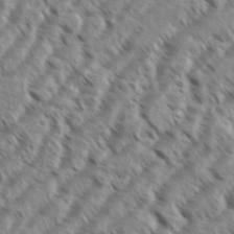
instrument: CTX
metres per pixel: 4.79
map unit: eHh
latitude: 36.0633
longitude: -138.5735
